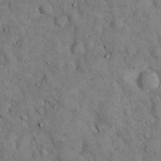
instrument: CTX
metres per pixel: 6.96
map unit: eHh
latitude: 19.4426
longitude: -61.1970
